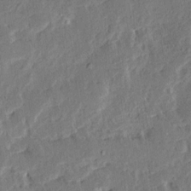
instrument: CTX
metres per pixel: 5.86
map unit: Ave
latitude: 15.5183
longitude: -138.7246
